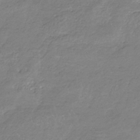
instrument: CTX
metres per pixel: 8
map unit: HNb
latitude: -34.7274
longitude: 56.0850
